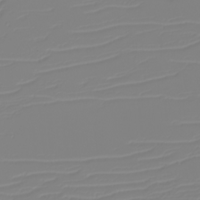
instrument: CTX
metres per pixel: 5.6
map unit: eHh
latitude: -5.9556
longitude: -85.0270
